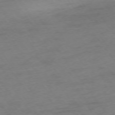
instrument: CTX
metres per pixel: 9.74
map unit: Ap
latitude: -75.1243
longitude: -73.3293
